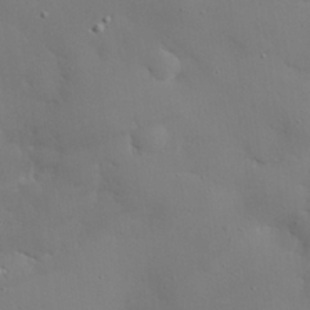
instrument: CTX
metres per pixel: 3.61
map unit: eHh
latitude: 28.3845
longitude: -82.2711
